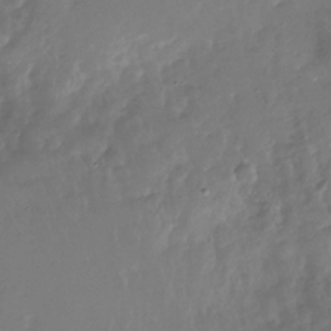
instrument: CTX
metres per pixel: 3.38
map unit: Nhu
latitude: -29.3699
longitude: -79.9528
